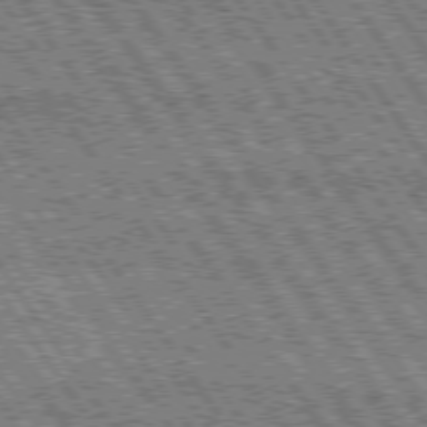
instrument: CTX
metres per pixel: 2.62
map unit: Hpe
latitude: 75.0836
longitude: -153.5749
